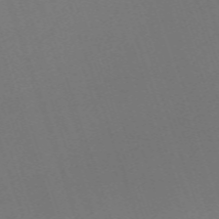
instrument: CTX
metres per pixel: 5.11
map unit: eHh
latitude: -63.3887
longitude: 50.5196
